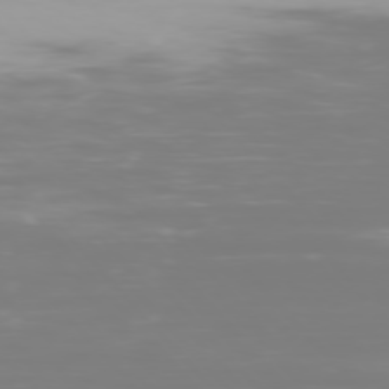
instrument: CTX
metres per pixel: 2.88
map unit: Ap
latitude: -76.7652
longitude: -74.0822
